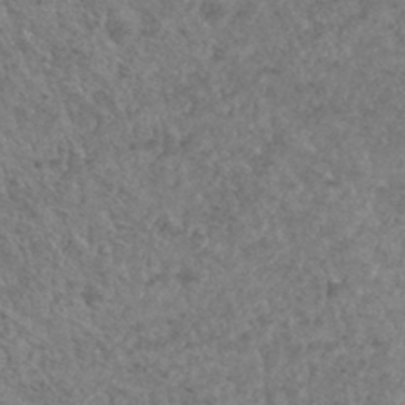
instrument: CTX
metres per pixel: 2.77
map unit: Hto
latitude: 32.8191
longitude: -49.6505
